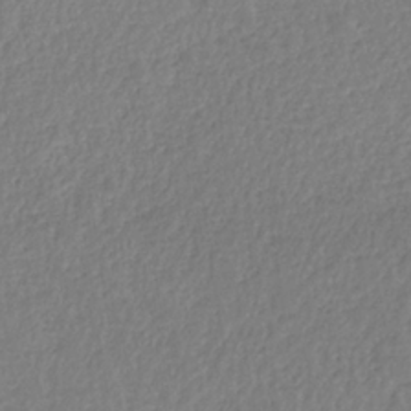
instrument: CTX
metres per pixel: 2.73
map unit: HNb
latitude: -34.7841
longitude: 55.3132
